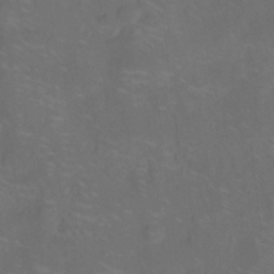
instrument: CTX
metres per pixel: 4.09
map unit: Nhu
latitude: -14.3118
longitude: -24.6490
